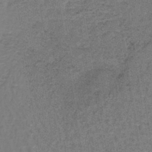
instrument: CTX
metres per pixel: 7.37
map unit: lHb
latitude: -41.5777
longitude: 57.2187
